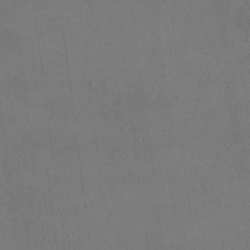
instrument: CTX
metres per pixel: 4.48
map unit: eHh
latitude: 18.5168
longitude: -65.6505
